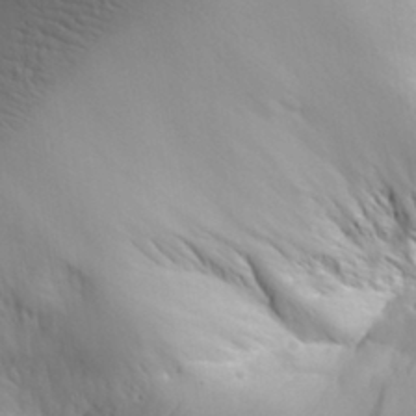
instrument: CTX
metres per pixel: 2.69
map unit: Aa
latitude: 30.1578
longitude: -143.3860
